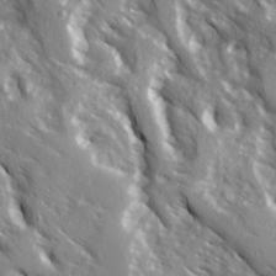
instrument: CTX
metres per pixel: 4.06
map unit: Ave
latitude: 15.4427
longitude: -130.8002
